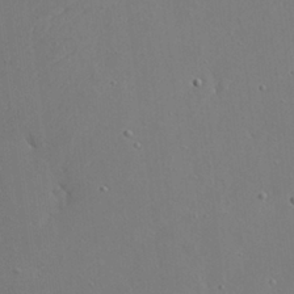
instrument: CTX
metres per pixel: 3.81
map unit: eHh
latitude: 20.9325
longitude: -71.2159
